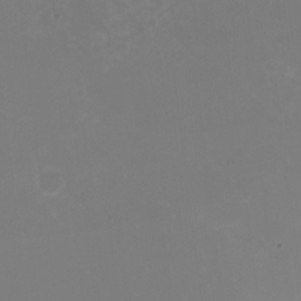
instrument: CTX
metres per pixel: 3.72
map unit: HNhu
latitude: -1.4644
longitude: -5.1970
